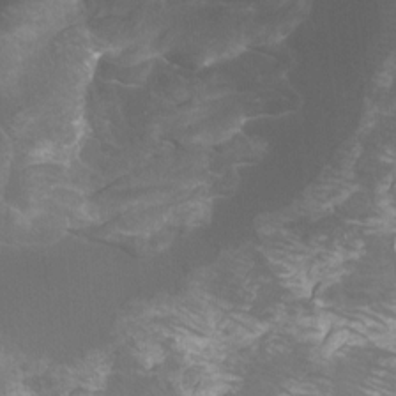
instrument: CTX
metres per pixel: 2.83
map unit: Htu
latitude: -7.3131
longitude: -48.8002
